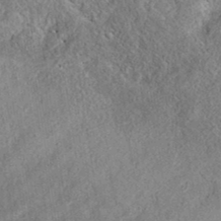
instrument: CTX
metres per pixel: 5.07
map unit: eAb
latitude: 36.4034
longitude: 112.2173
